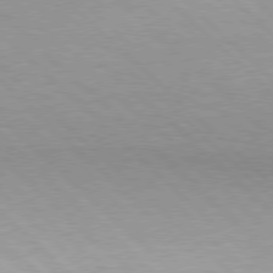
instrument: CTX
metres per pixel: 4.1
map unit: Hpe
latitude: 77.5182
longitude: -155.6694
